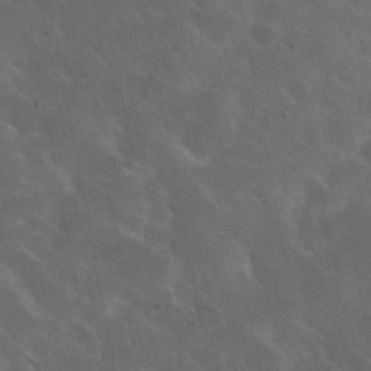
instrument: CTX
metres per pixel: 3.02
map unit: Nhu
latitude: 30.8569
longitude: -55.2537
